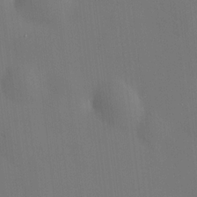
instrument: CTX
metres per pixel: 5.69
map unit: HNhu
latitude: 10.1956
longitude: 10.4818
